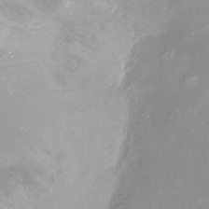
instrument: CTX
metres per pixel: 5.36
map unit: Nhu
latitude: -13.3510
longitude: -39.4615
